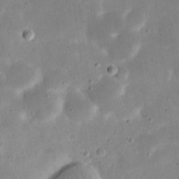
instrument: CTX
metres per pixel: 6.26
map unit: eHh
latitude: 21.7072
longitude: -67.7827
